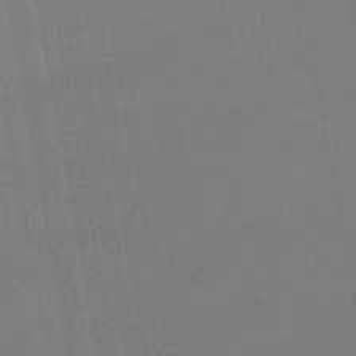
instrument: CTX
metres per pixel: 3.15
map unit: lHb
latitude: -46.9919
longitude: 68.2550
